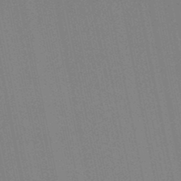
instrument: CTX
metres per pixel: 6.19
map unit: lHb
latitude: -48.9542
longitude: 68.9730
